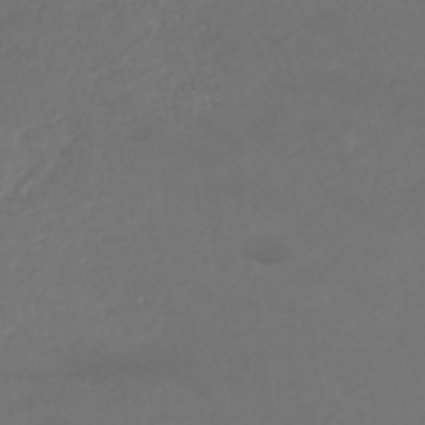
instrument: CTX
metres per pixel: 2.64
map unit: ANa
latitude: 42.0255
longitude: 28.1228
